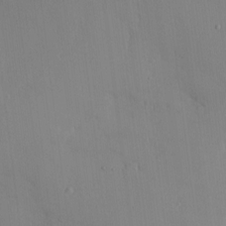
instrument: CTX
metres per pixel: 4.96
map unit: HNhu
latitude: 5.1970
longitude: -4.4790
